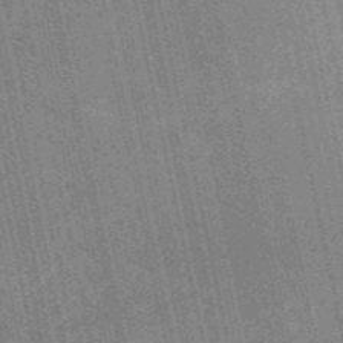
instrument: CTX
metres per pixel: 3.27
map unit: HNb
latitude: -53.5777
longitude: -38.3467
